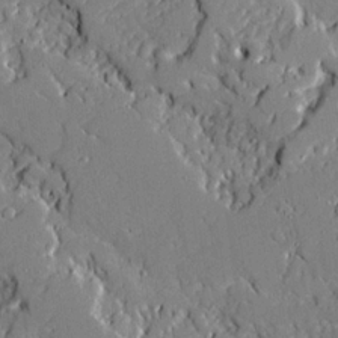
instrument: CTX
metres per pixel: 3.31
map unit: Ave
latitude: 19.2537
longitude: -127.9339
